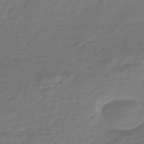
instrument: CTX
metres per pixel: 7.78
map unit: HNhu
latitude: -46.1605
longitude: 89.6344
